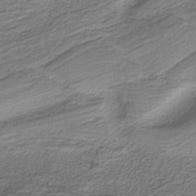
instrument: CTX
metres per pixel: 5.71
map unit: HNb
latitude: -37.8233
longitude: 53.7099
